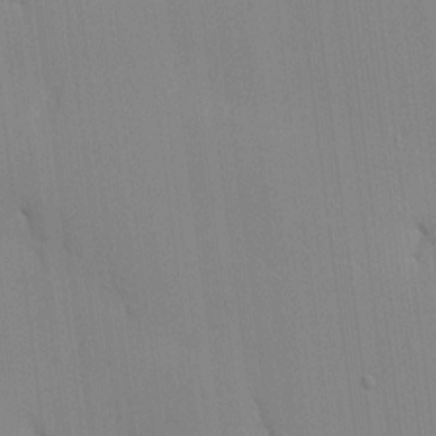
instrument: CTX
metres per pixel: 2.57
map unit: Ave
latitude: 12.1389
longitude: -101.2348
